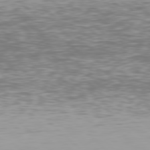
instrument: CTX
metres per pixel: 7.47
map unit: Hpe
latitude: 78.1011
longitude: -168.1578
